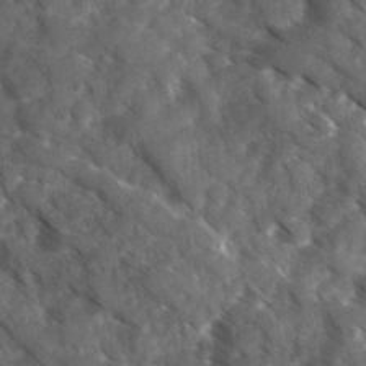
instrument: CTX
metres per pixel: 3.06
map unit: Ave
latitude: 17.5560
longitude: -131.2348
